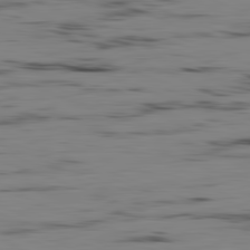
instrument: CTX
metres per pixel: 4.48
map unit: Ap
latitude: -82.1984
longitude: -74.9136
